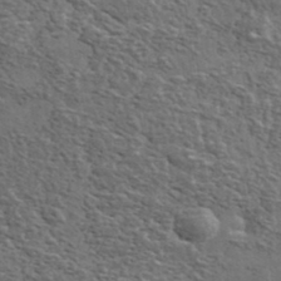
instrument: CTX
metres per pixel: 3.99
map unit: lHvf
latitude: 37.4616
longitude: -88.4979
